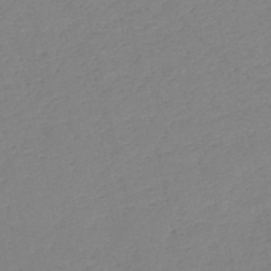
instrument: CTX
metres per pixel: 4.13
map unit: HNb
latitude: -53.3698
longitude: -39.2915
